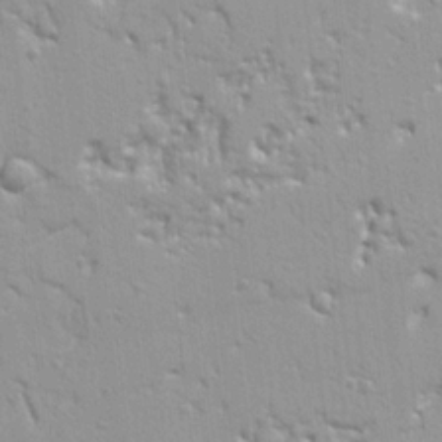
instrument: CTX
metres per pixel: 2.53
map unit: Ht
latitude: 9.0648
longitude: -76.7057
